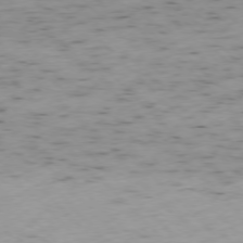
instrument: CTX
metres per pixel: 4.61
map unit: Ap
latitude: -77.1809
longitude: -61.2348
